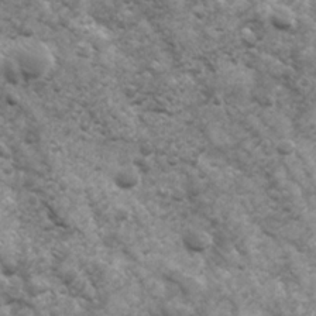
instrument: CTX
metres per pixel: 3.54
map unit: Ave
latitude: 17.1970
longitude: -132.0444
